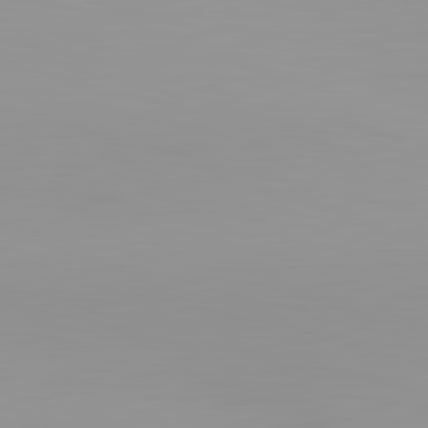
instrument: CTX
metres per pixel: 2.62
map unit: lApd
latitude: 83.2159
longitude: -135.4237
